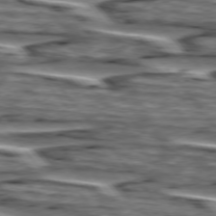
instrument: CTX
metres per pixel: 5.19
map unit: lApd
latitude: 75.2159
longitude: -72.7625
